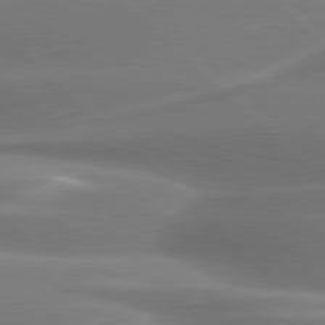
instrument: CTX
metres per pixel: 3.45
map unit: lApd
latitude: 79.3671
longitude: -115.9906
